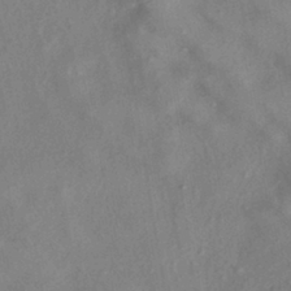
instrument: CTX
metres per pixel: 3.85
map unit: eHh
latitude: -40.7841
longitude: 119.8611
